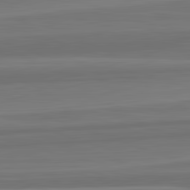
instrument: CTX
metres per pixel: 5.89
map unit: lApd
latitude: 82.8191
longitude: 169.3131
